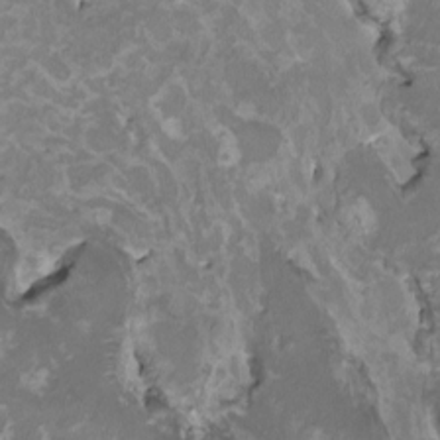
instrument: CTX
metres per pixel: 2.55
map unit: HNhu
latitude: 1.7638
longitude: -3.1025
